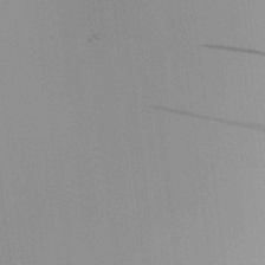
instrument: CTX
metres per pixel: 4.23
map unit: HNhu
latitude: 7.7072
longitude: 14.7652
